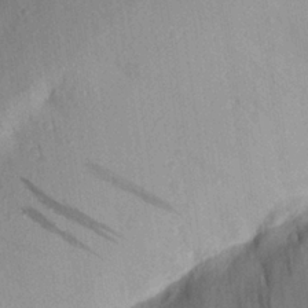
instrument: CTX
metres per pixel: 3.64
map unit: Aa
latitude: 23.4237
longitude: -150.1200
